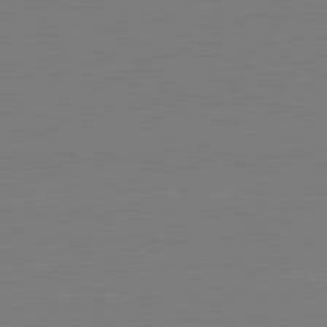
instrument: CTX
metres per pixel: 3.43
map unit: lApd
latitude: 81.3104
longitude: 150.8030
